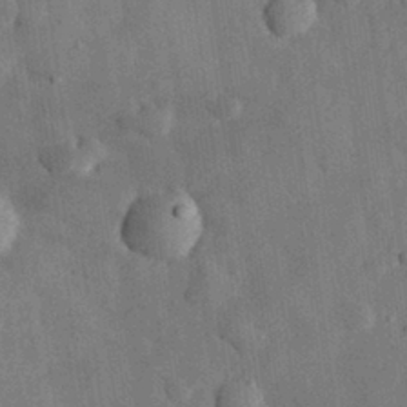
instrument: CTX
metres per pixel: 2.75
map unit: eHh
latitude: 30.2901
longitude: -77.2537
